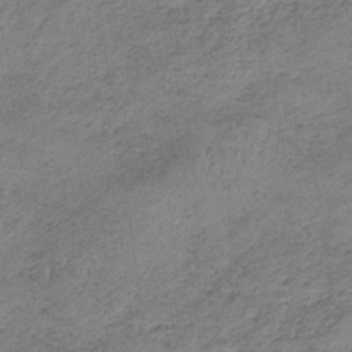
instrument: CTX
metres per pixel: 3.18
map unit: HNb
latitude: -33.7478
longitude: 58.5384
